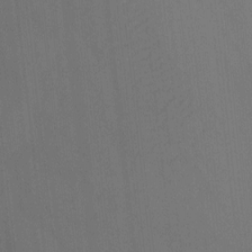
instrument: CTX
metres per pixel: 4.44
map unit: Nhu
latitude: -7.8233
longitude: -67.8394
